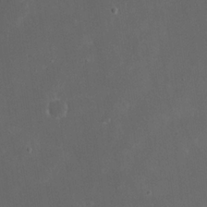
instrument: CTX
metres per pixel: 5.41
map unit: eHh
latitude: 20.2712
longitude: -68.7813
